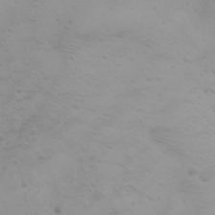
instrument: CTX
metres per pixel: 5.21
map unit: Htu
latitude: -0.5385
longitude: -74.9892
